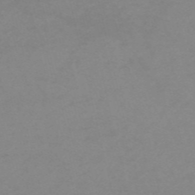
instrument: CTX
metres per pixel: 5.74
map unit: HNb
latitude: -55.6533
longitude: -41.1592
